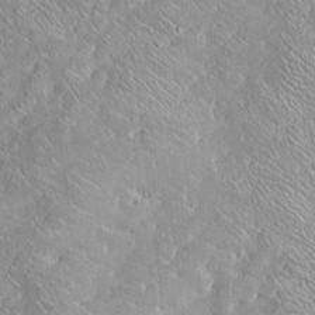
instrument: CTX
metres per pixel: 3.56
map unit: Htu
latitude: -6.1606
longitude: 158.2928
